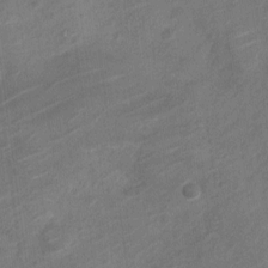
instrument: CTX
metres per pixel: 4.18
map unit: Nve
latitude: -19.1431
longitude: 107.2754
